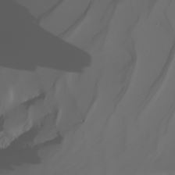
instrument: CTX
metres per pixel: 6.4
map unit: Nhu
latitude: -5.4265
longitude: -93.9339
